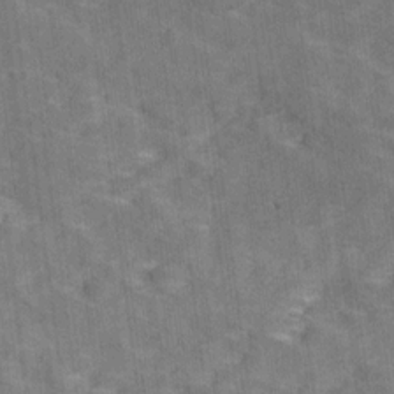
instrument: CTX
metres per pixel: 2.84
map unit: Ave
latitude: 19.1025
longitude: -135.5749
